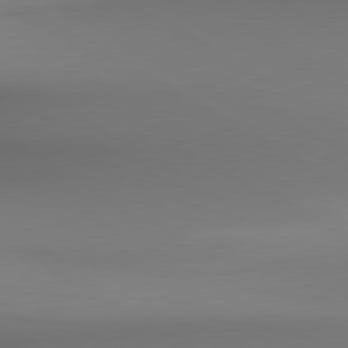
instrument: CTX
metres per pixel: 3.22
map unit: lApd
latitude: 80.3656
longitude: 137.0675
